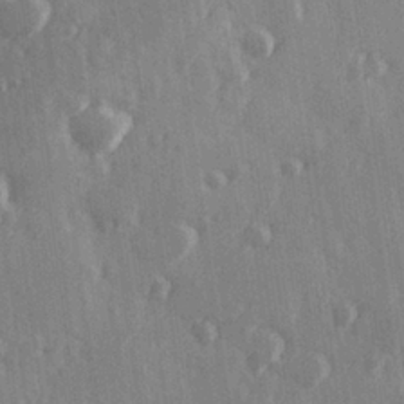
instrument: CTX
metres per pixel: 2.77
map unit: Hve
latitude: 26.4412
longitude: 147.6344
